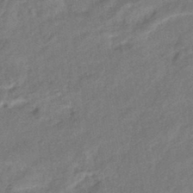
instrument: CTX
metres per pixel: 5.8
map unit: eHb
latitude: -42.1416
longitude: 83.5777
